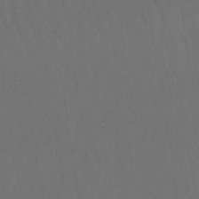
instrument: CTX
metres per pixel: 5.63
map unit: eHb
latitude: -49.8801
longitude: 84.3495
